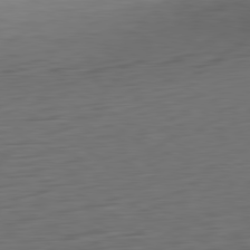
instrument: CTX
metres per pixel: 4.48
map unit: Ap
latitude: -81.2187
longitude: -60.1389
